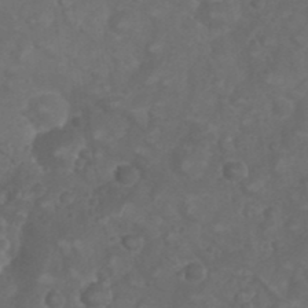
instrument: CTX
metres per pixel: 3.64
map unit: Nhu
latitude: 28.5546
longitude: -56.6301
